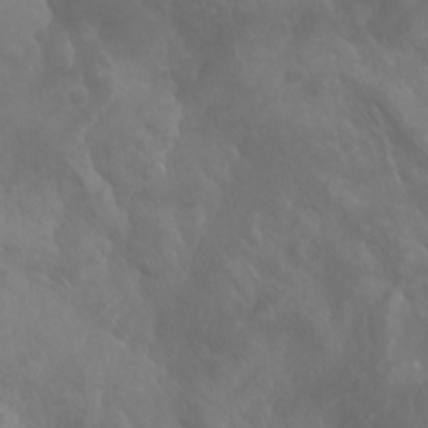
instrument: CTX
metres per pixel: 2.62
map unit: Aa
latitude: -8.0472
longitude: -78.5924
